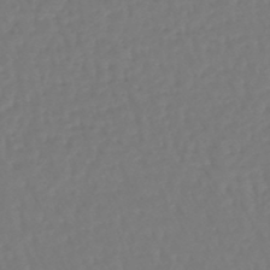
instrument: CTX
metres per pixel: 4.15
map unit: lHb
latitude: -46.8975
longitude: 61.7478
